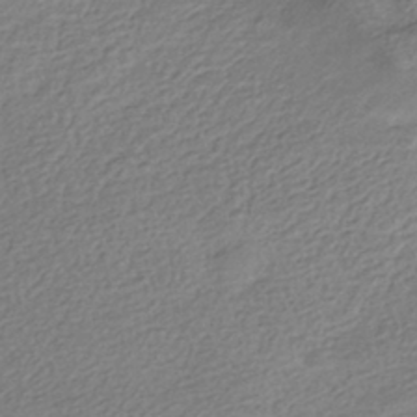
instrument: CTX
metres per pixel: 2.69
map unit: HNhu
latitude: -40.9919
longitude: 96.3306
